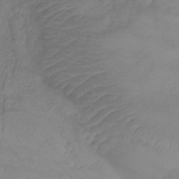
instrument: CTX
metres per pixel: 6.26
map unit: lHb
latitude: -34.4440
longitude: 71.5399
